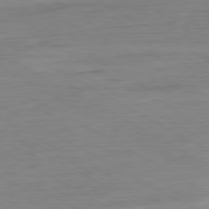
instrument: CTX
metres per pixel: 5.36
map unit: Ap
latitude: -80.5196
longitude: -78.4790
